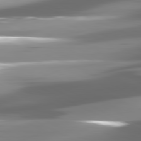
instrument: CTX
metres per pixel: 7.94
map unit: lApd
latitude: 81.1781
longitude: -145.8394
